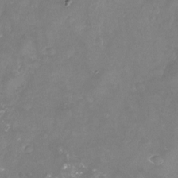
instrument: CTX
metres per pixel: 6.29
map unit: Nhu
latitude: -23.0109
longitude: -57.7449
